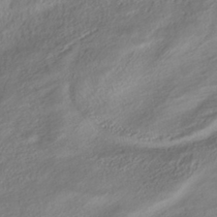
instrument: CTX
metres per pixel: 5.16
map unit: HNhu
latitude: -41.9367
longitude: 102.5196
